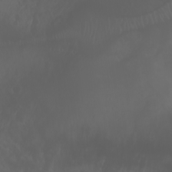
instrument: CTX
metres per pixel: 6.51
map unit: Htu
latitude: -1.5777
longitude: -76.9136
